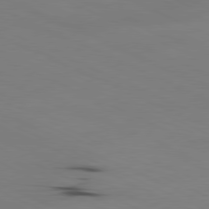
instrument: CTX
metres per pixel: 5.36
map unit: Ap
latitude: -81.4077
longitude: -93.9717
